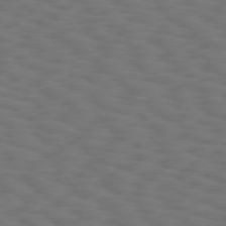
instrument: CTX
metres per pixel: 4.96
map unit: Hpe
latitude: 75.5371
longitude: -133.0647
